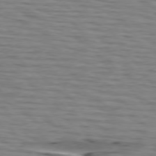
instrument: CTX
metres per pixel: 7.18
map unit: lApd
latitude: 74.9703
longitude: -71.9150
